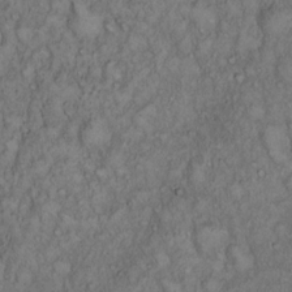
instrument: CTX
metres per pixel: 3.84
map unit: Hto
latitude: 15.3860
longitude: -57.1592
